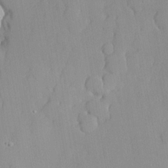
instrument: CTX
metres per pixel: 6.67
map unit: lHvf
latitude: 20.8191
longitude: 145.1242
